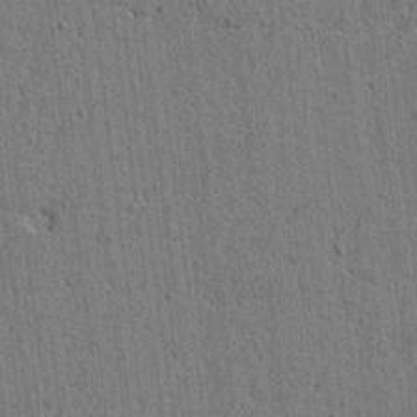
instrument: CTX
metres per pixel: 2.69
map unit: lAvf
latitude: 6.6301
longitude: 167.0297
